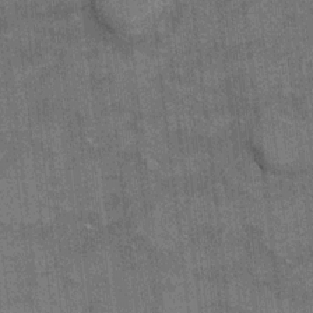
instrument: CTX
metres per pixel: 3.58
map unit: Ht
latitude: 8.3656
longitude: -36.6868
